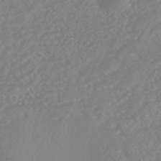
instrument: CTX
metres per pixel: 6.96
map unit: HNhu
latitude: -46.8597
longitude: 97.1809
